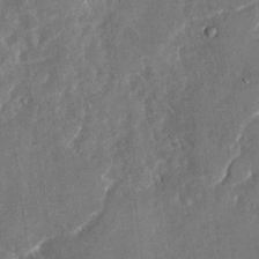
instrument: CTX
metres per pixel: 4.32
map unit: Nhu
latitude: -28.2928
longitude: -76.3656
